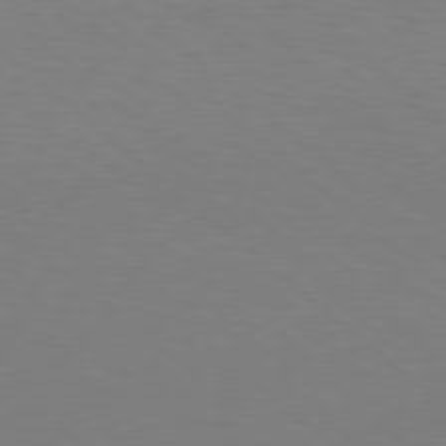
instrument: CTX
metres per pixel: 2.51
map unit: Hpe
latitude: 77.8016
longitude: -125.4804
